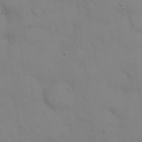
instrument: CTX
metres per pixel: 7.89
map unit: eHh
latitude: 21.7828
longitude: -61.5560
